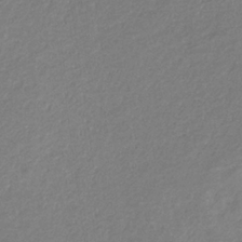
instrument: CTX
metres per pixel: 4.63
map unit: eHb
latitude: -30.6518
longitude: 66.7463
